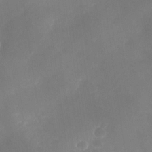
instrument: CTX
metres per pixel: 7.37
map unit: Nhu
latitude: -27.9367
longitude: -63.3860
